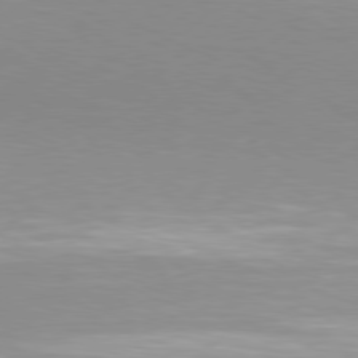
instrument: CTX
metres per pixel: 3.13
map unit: Hpe
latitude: 77.9150
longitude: -131.8773
